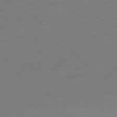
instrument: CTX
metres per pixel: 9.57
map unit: Ap
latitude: -74.6519
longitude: -69.1025
